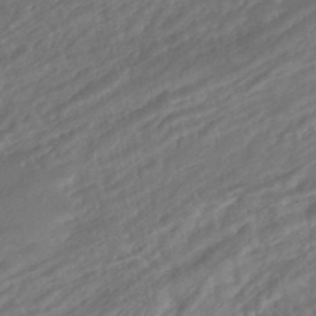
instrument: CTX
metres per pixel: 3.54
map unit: Nhe
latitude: -46.8786
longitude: 152.8974
